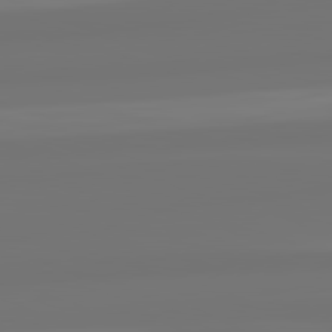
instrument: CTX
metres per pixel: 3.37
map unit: lApd
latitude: 82.3278
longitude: -177.8583
